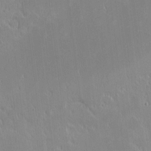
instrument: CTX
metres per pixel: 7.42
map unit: eHh
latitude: -2.5573
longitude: -84.9892
